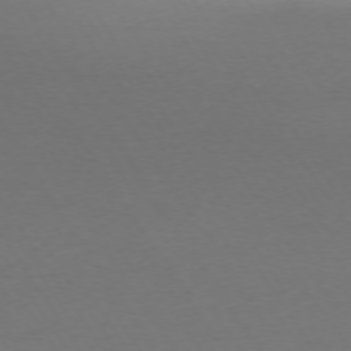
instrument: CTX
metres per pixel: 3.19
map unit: Ap
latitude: -75.1432
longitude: -67.9528
